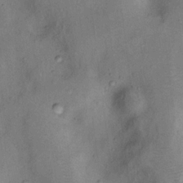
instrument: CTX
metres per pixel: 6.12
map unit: Nhu
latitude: 11.9150
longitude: -28.6301
